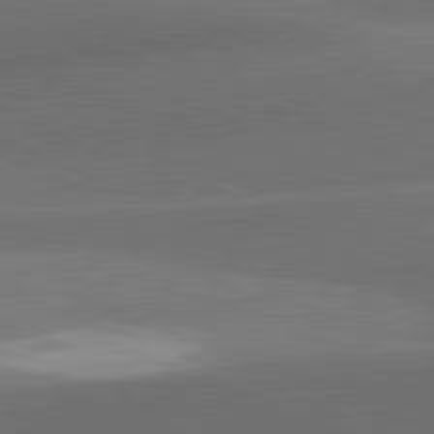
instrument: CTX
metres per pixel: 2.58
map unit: lApd
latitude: 81.8016
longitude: 136.5951
